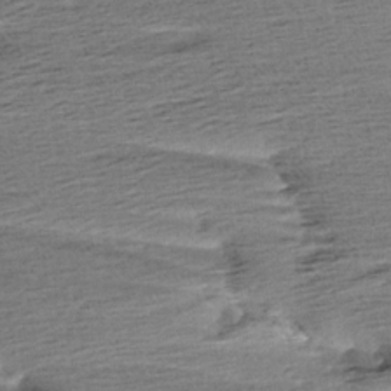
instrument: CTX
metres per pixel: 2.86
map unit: Aa
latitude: 6.5168
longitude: -137.7072
